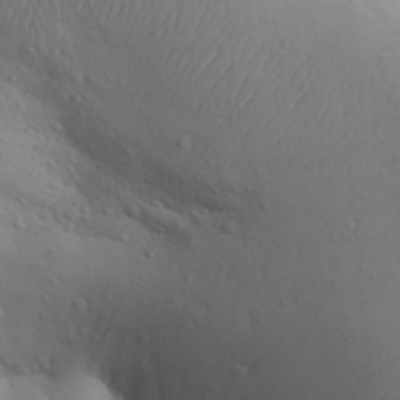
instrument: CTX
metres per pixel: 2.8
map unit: Aa
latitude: 30.1011
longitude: -146.1578
